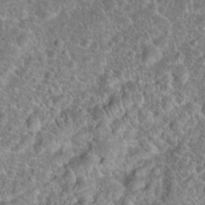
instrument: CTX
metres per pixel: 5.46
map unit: Hto
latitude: 18.1577
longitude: -41.0458
